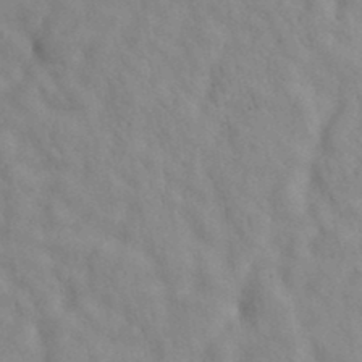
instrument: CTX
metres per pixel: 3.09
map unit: eAb
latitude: 34.7624
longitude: 108.5574
